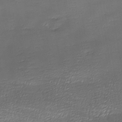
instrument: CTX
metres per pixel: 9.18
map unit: Ave
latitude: -7.6910
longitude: -122.9325
